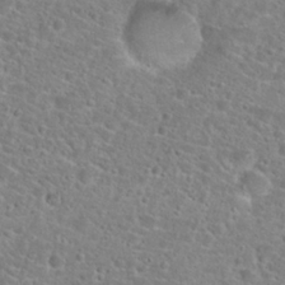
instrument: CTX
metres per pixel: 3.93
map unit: Hto
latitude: 24.6868
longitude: -48.8191
